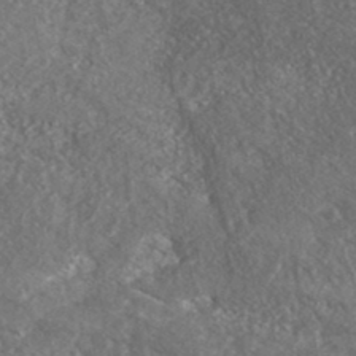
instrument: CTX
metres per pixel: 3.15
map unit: eHh
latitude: 37.1214
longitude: -138.9325
